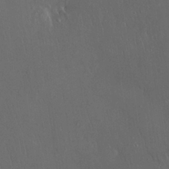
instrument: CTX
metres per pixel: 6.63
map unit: Nhu
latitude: 28.3656
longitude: -66.8758
